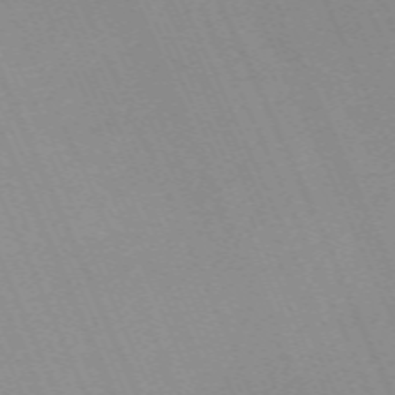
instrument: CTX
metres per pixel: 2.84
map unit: Nhu
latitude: -67.1053
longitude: 39.3699
